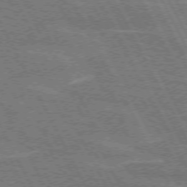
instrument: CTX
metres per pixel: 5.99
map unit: lApd
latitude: 71.8394
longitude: -54.7435
